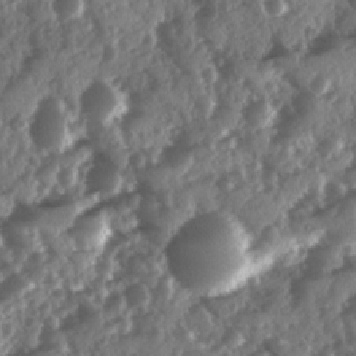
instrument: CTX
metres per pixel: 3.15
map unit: Ave
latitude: 10.9325
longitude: -103.2159
